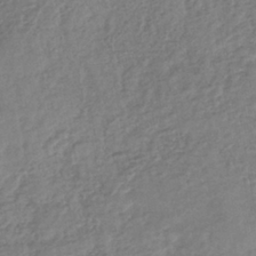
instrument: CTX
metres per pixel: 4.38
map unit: lHb
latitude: -37.9745
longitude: 68.6140
